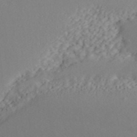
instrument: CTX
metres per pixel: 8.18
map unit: ANa
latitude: 43.2537
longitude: 54.3117
